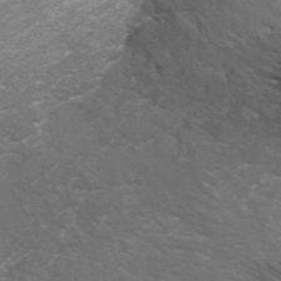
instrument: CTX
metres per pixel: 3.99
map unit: ANa
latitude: 42.4601
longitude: 24.3306
